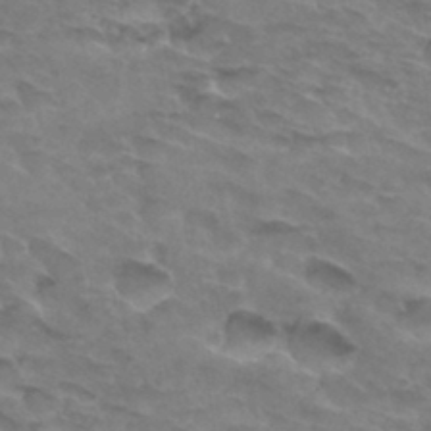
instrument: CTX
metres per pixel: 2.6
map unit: Hto
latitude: 33.1592
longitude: -46.6680
